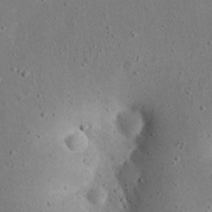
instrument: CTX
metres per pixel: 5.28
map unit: eHh
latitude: 23.6883
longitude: -67.4048
